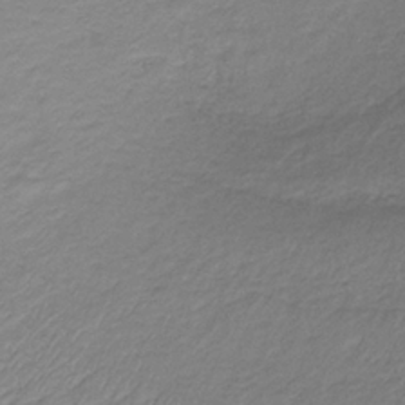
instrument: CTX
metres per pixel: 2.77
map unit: lHb
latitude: -35.3888
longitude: 71.8045
